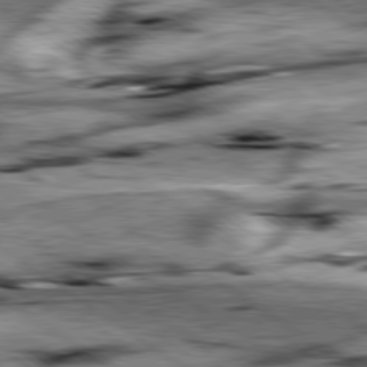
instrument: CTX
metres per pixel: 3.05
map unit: lApd
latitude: 79.4994
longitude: -49.1970
